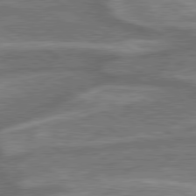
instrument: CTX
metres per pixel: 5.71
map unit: lApd
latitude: 79.8017
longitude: -171.3670
